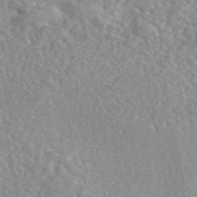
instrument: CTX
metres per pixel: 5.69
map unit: eAb
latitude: 45.7638
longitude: 111.9367
